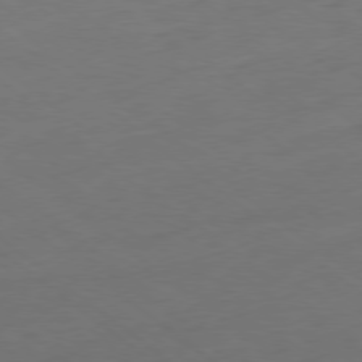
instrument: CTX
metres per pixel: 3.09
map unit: Ap
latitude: -79.1620
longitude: -56.5167
